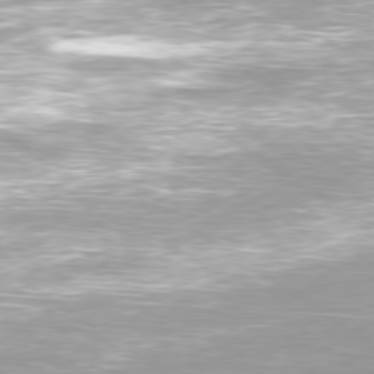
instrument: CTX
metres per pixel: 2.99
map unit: Ap
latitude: -79.6910
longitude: -66.5356
